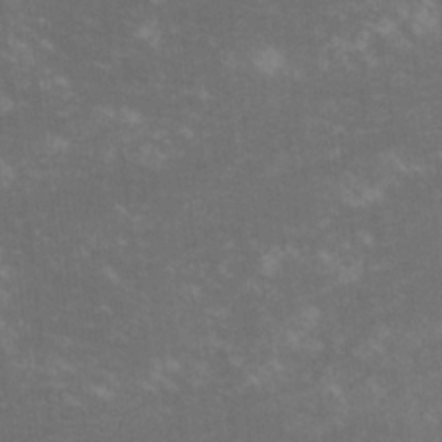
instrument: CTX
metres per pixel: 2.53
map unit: lHvf
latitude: -13.6911
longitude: -101.6127
